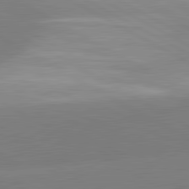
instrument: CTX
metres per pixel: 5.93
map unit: lApd
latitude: 81.7072
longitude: 135.1998
